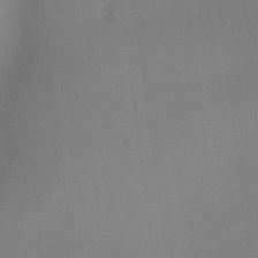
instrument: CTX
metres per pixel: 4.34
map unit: lAa
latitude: 2.3656
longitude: -115.6693
